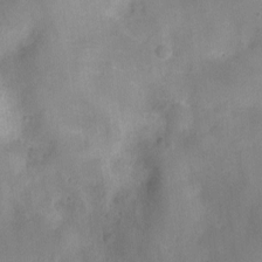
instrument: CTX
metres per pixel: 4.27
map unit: Ht
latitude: -9.0675
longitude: -21.5182
